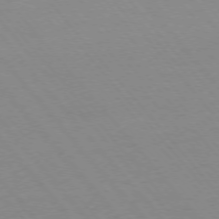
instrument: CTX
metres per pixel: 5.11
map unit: Ap
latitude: -76.0094
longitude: -86.9891
